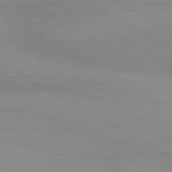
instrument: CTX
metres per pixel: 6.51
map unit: lApd
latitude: 80.5924
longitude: 125.7478
